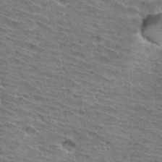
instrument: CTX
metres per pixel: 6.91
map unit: Hto
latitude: 33.2915
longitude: -39.7827
